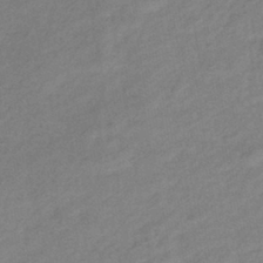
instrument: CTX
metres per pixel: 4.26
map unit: eHb
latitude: -40.5951
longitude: 83.5021
